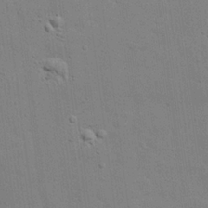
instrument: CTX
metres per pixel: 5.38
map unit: eHh
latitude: 21.3293
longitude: -62.4601
